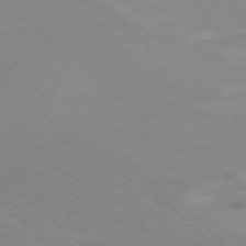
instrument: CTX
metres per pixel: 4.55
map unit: Ap
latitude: -77.5399
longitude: -91.4615
